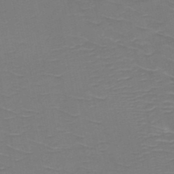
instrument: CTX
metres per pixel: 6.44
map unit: HNb
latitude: -50.2550
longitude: -47.1026
